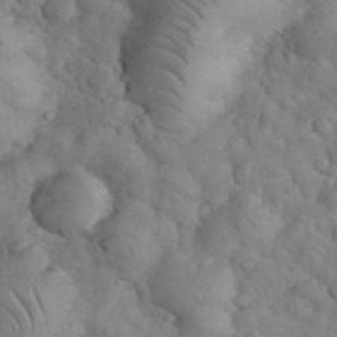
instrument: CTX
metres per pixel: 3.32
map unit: eHh
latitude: 33.6694
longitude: -66.9324
